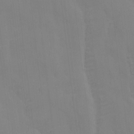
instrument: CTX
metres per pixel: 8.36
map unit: Ave
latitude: 13.5182
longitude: -105.0081
